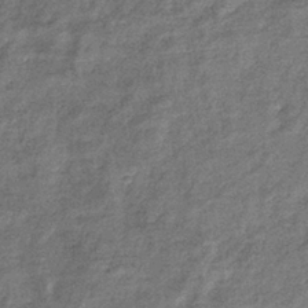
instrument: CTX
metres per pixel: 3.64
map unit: eHb
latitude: -37.7666
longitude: 79.2565
